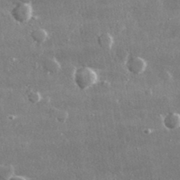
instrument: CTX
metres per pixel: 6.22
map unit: lHvf
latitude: 31.5560
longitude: -90.9325
